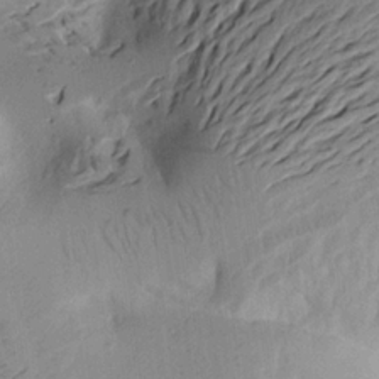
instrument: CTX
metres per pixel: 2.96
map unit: Aa
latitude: 19.4993
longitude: -146.8569
